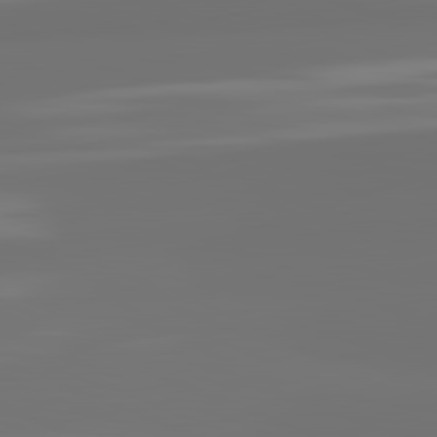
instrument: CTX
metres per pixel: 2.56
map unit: lApd
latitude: 82.1766
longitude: -167.4993
